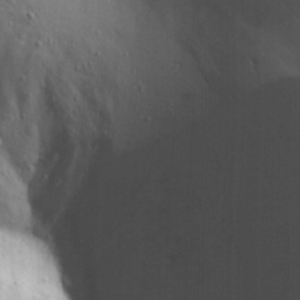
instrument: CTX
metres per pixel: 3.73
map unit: Ave
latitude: 22.2900
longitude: -137.1215
